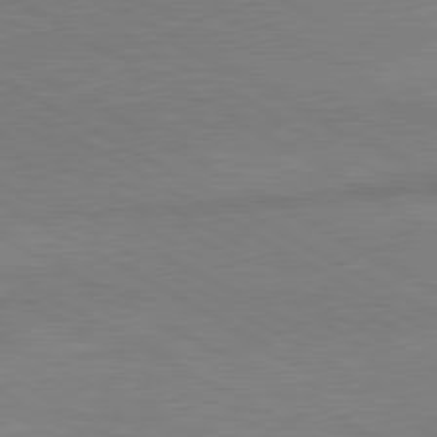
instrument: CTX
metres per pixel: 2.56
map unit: lApd
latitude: 80.4979
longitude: 166.1795
